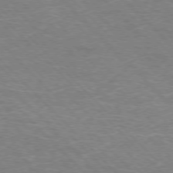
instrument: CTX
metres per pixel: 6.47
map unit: Hpe
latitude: -76.9920
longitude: -12.0444
